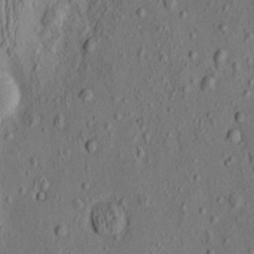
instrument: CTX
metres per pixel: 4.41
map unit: eHh
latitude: -1.1243
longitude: 18.6141
